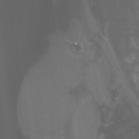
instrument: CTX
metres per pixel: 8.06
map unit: Nhu
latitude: -12.9920
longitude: -64.6491
